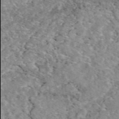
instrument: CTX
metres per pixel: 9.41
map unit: eAb
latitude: 49.6883
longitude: 110.0094
